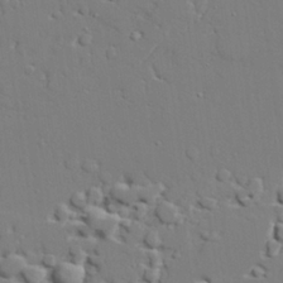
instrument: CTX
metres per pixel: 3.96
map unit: lAvf
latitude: 27.7072
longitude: -108.4790
